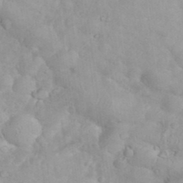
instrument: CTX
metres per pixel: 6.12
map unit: eHh
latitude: 35.4804
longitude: -62.6302
